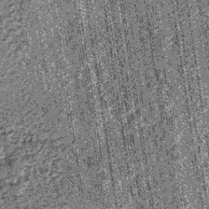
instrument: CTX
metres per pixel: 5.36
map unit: lHb
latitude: -37.8233
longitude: 64.9731
